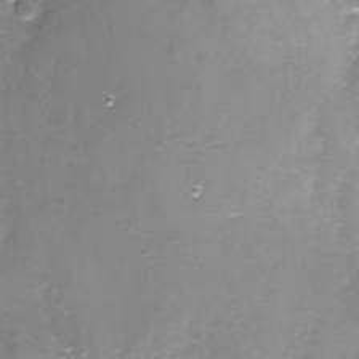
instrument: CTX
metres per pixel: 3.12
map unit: Nhe
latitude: -27.6910
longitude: -109.6127
